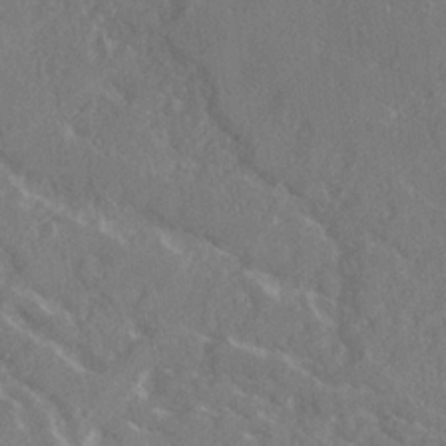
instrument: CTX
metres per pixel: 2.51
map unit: Ave
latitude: 20.4790
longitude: -130.3657
